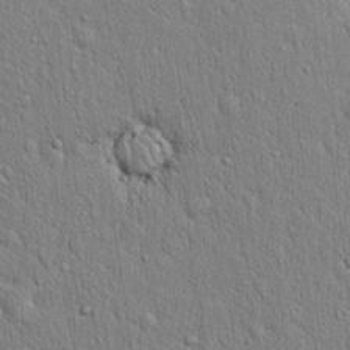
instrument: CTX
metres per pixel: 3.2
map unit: eHh
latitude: 19.4804
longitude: -61.4048
